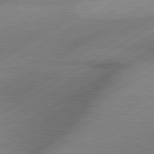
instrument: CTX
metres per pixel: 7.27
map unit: lApd
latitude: 80.1389
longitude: -118.4601
